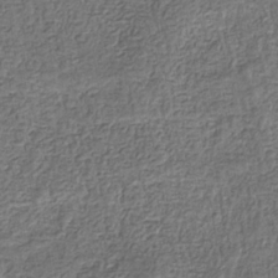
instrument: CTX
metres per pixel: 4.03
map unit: eHb
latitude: -32.9353
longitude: 75.1809
